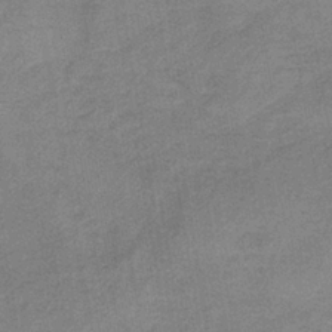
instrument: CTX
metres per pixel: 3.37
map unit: HNb
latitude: -34.1228
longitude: 57.2943
